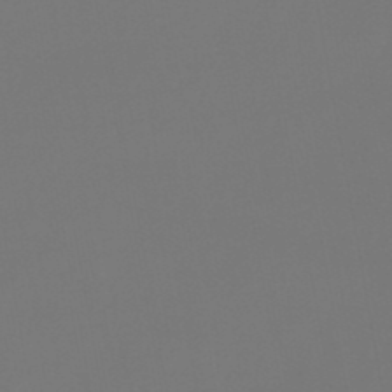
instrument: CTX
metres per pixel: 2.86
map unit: lHb
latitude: -47.6910
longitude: 71.2187
